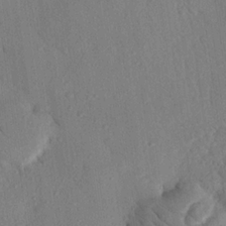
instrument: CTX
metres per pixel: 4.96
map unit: Nhu
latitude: 21.0837
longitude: -78.8191
